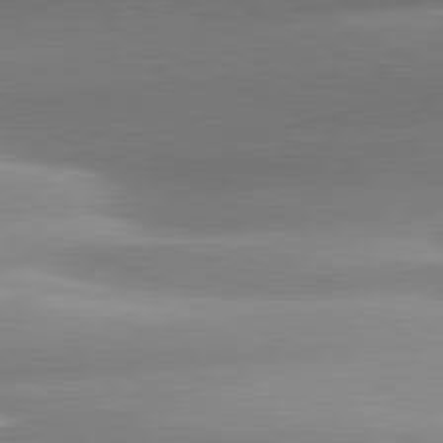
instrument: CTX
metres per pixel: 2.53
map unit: lApd
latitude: 80.9136
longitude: -159.2537
